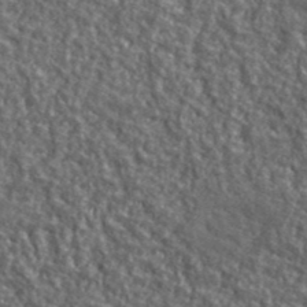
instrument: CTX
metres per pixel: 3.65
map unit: lHvf
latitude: 40.6112
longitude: -89.7072
